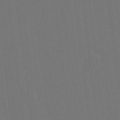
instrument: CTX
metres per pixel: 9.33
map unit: HNhu
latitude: 7.7072
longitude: 4.1416
